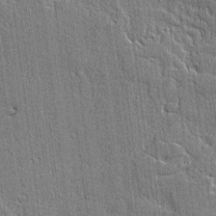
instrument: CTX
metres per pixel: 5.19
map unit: lAvf
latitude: -0.5196
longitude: -106.5357
